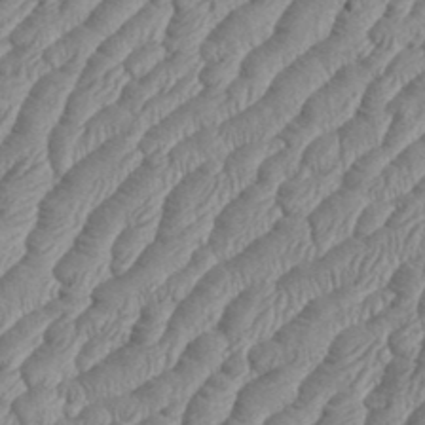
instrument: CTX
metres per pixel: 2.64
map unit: eHh
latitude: 36.4790
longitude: -137.2537
